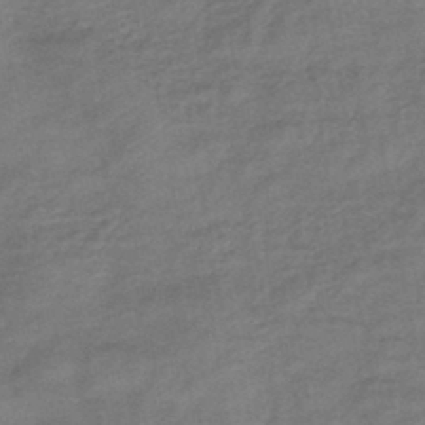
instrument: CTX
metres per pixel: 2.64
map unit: eHb
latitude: -43.0297
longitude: 82.9164
